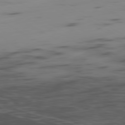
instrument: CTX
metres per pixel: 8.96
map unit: Ap
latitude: -80.1417
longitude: -62.6302
